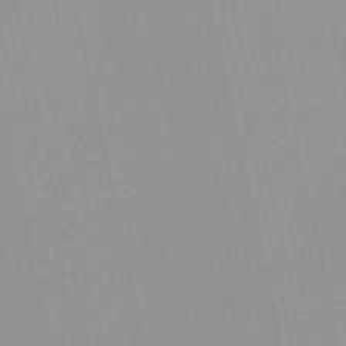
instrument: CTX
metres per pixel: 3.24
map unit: HNb
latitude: -52.1227
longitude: -51.0269
